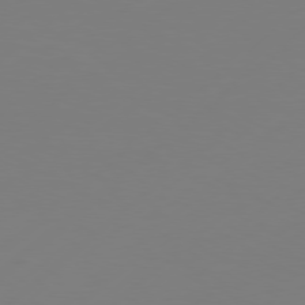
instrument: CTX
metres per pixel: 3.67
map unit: Hpe
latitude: 76.7813
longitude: -130.9325
